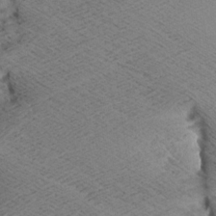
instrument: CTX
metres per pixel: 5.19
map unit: Aa
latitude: 7.3671
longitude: -140.0822
